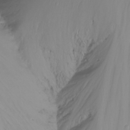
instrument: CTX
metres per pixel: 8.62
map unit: Nhu
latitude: -13.4832
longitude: -62.1200
